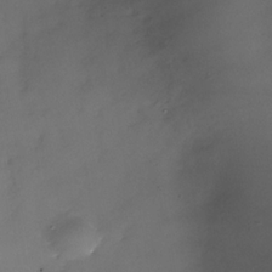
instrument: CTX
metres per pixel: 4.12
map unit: Nhe
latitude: -33.8612
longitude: -87.9150
